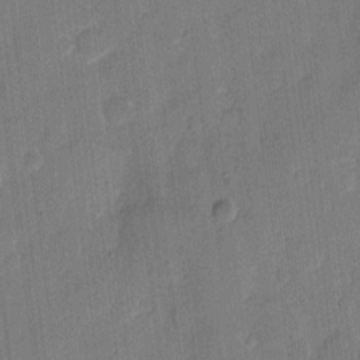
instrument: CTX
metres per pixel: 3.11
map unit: eHh
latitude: 10.8947
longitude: -65.8394
